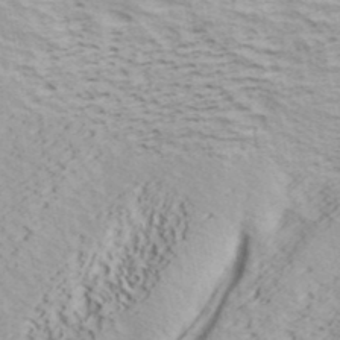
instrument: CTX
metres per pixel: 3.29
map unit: ANa
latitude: 40.4412
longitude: 30.5196
